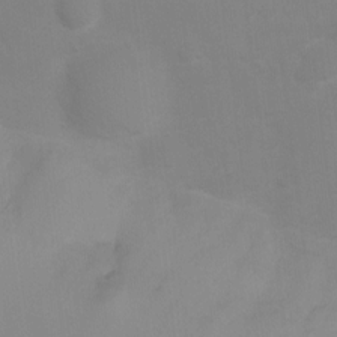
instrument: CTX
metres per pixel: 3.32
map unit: Ht
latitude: 2.4790
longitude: -23.2537
